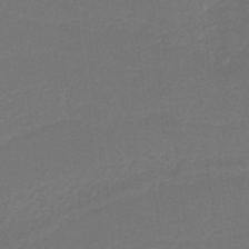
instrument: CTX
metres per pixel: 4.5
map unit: lHb
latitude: -37.9367
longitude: 58.1416
